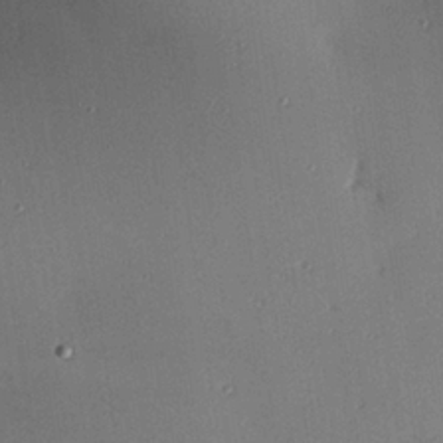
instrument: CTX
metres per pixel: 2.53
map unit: Hve
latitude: 26.3467
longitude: -91.0270
